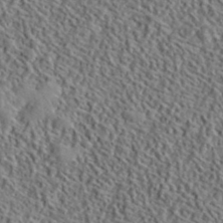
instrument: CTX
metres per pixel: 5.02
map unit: lHvf
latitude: 40.8380
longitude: -88.8191
